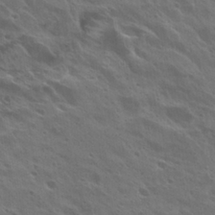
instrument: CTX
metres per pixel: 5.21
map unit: Hto
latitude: 27.3482
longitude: -35.1025
